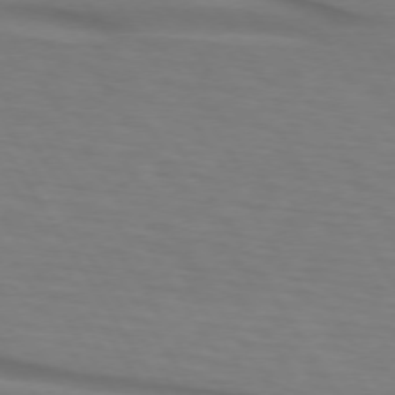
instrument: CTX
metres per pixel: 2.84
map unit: lApd
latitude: 73.2915
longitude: -75.0647
